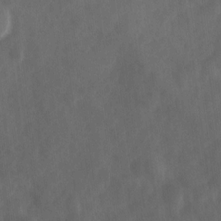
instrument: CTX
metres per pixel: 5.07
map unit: Ave
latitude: 17.7828
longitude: -131.7450
